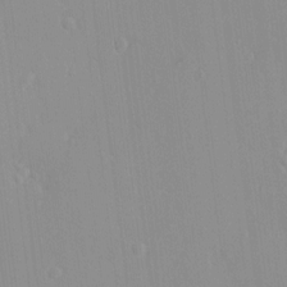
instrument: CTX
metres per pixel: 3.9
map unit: HNhu
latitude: 5.9717
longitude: 2.3117
